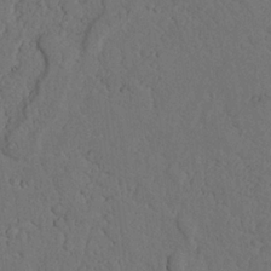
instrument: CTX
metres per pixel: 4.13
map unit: Nhu
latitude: 21.5371
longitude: -74.9325
